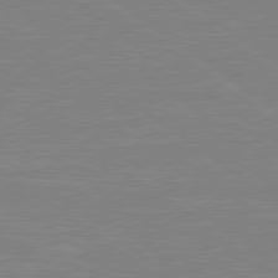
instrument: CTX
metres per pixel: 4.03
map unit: lApd
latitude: 79.2348
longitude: -92.2333
